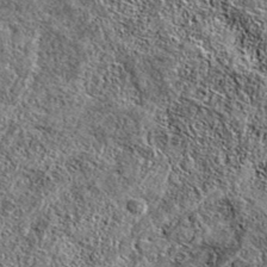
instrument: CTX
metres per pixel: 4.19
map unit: eAb
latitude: 37.8961
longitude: 109.6722
